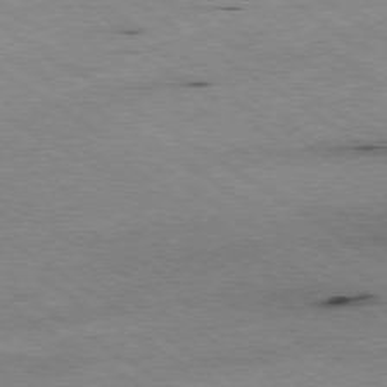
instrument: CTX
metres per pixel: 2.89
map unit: Hpe
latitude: -78.9541
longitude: -20.6869
